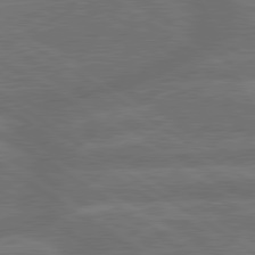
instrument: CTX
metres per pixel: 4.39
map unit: lApd
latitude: 79.7828
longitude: -164.9325
